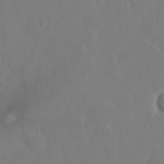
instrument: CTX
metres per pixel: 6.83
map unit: eHh
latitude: 14.5924
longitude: -71.0080
